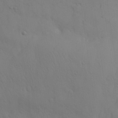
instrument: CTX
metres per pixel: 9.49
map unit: eHh
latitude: 30.9892
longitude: -68.4601
